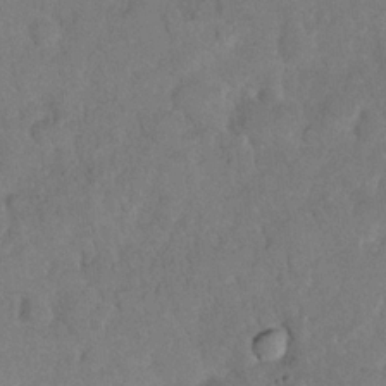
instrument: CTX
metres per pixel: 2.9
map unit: eHh
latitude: 18.7057
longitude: -62.7436
